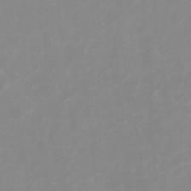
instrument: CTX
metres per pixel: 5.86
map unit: Ht
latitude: 2.7435
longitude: -22.9892
